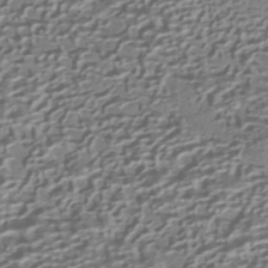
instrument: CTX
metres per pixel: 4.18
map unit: HNhu
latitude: -41.9745
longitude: 100.4251
